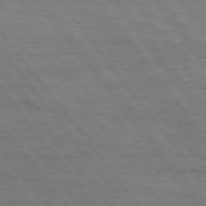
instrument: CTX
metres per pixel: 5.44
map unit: Hpe
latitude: 75.1970
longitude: -145.1403
